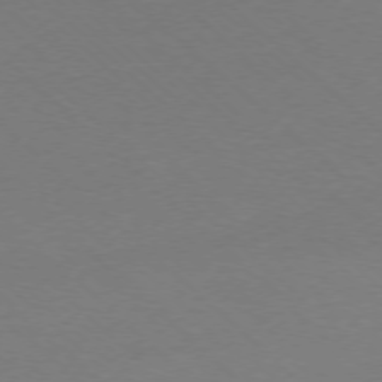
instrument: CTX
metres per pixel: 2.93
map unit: Ap
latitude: -76.3873
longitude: -77.1592
